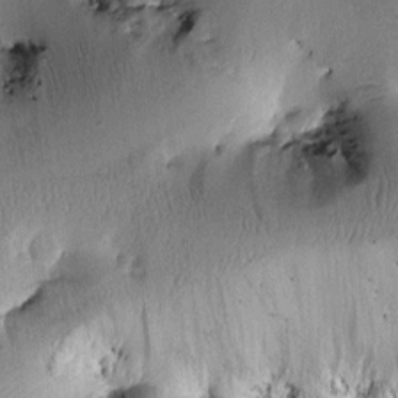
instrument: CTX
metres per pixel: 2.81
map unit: Htu
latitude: -0.4629
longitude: 171.8234
